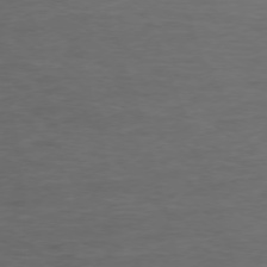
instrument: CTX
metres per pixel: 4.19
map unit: Ap
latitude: -77.2943
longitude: -75.5938
